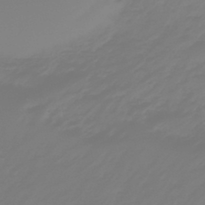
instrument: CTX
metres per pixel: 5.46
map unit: eHb
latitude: -46.4629
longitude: 82.6896
